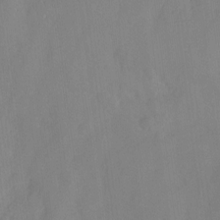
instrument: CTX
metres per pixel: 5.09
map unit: Hto
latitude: -8.0094
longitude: -41.3670
